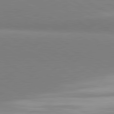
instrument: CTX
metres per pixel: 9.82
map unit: lApd
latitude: 81.3482
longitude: 158.8408
